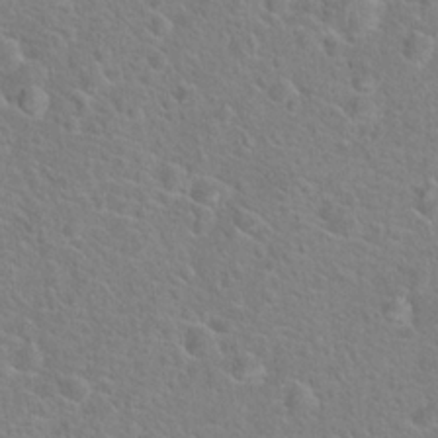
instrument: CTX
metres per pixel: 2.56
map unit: Hto
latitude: 19.7638
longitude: -44.4412
